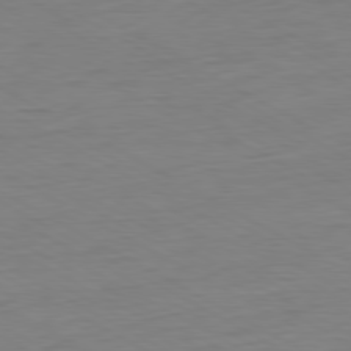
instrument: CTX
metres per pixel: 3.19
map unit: Ap
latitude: -80.4818
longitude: -78.3656
